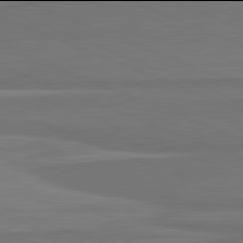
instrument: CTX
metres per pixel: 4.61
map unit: lApd
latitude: 81.9906
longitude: 168.3873
